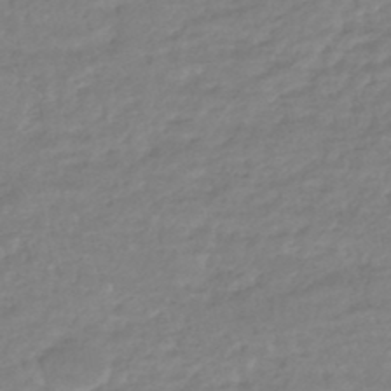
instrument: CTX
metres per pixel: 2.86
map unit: HNhu
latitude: -47.1242
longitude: 96.0850
